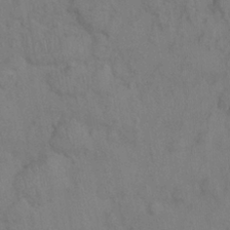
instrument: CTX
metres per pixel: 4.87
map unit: Nhu
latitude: 0.1766
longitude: -15.7450
